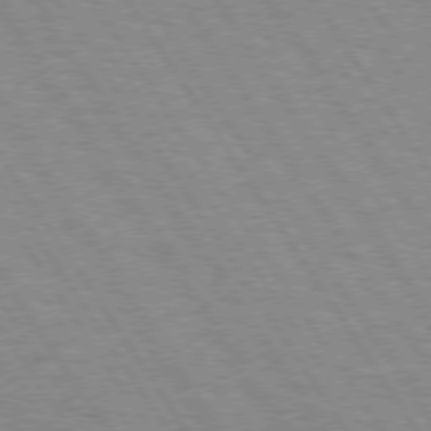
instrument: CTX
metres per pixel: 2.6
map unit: Hpe
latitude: 74.0633
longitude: -136.5168
